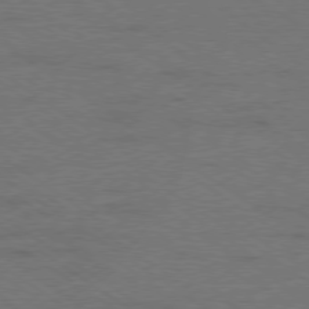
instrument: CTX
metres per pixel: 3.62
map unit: Ap
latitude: -79.3698
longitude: -98.8569
